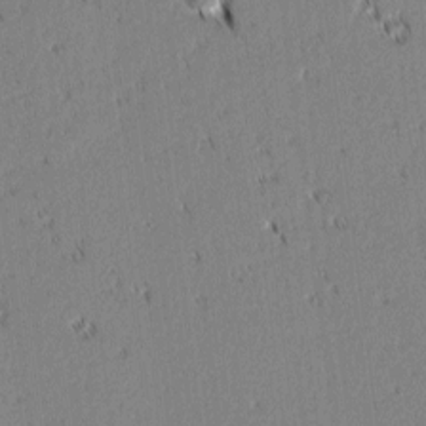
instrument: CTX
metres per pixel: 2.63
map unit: lAvf
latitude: 2.0444
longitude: -107.0269
